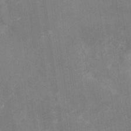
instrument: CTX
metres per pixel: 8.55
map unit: Nhu
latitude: -27.6343
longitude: -74.6679
